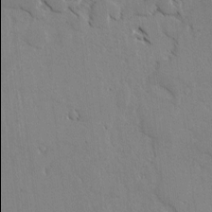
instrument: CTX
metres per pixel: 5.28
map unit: lAvf
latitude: -4.9541
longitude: -113.9906
